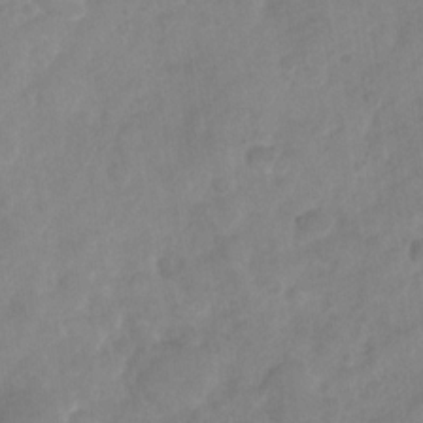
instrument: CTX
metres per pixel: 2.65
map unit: Nhu
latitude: -29.1809
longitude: -63.1403
